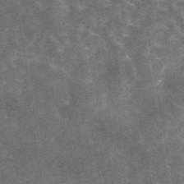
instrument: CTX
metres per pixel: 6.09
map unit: eAb
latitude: 45.2537
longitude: 122.5952
